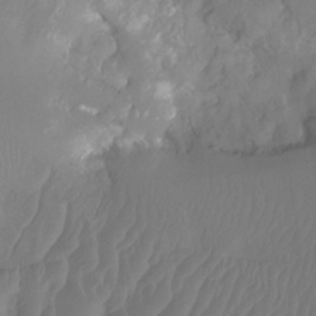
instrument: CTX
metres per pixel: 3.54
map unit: Htu
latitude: -15.5966
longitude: -46.8002
